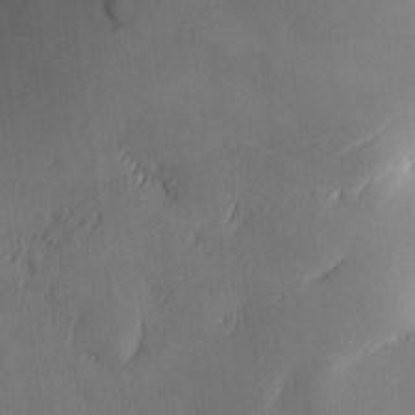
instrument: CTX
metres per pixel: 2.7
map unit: Ave
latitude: -10.6141
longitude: -121.9528
